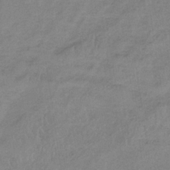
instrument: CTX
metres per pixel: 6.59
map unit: HNb
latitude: -33.8234
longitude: 59.3509
